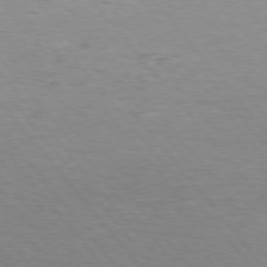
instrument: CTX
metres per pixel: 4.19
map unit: Hpe
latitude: 75.3860
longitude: -145.5182
